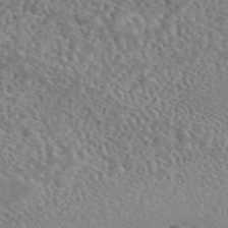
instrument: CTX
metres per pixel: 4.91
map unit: eAb
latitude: 44.6490
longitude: 114.9353
